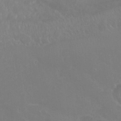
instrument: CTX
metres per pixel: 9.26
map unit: Nhu
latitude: 25.9717
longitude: -53.0459
